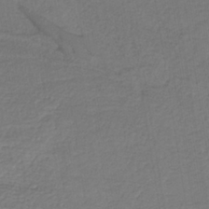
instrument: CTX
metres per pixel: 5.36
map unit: HNb
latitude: -37.2565
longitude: 57.7666
